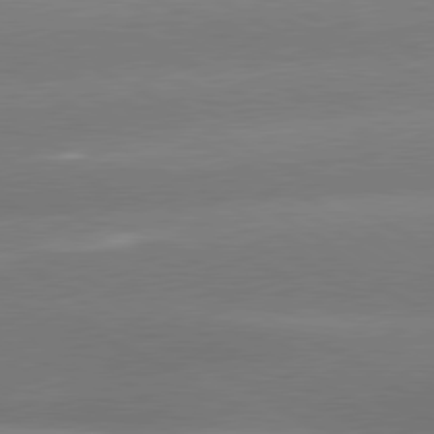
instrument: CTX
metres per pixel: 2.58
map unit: lApd
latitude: 80.3656
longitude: -150.2711
